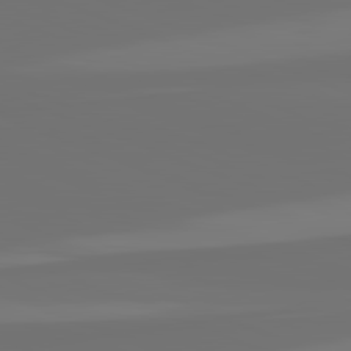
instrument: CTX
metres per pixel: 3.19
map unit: lApd
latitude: 82.1955
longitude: 154.8975
